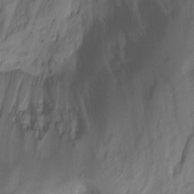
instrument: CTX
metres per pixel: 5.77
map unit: Nhu
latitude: -7.1998
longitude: -50.4412
